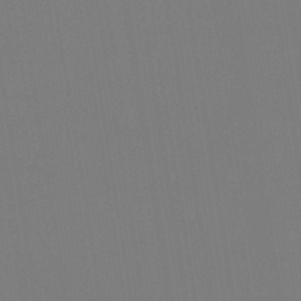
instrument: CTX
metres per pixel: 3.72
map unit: eHb
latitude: -49.5966
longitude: 67.6722
